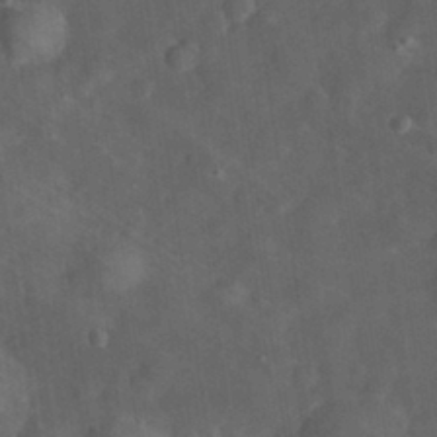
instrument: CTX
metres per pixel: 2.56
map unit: eHh
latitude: 30.8758
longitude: -71.2726
